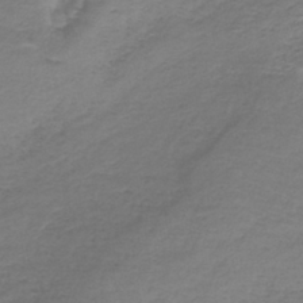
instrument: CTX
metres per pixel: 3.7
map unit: lHb
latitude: -42.0849
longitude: 72.9541
